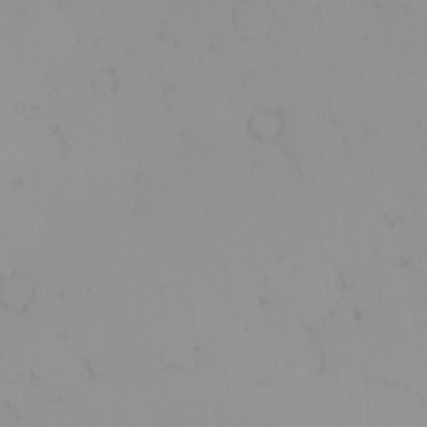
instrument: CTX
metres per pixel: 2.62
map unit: eHh
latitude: -1.4455
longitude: 20.2361
